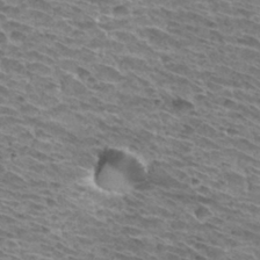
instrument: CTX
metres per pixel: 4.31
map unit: Hto
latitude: 32.7813
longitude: -40.1199
